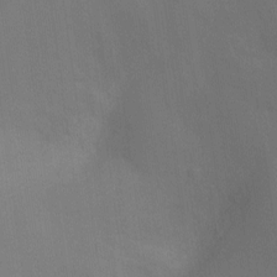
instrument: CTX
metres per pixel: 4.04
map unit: Ht
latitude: -17.0109
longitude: -40.6679
